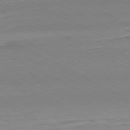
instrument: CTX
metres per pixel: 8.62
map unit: Hpe
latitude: -80.7086
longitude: 21.8800
